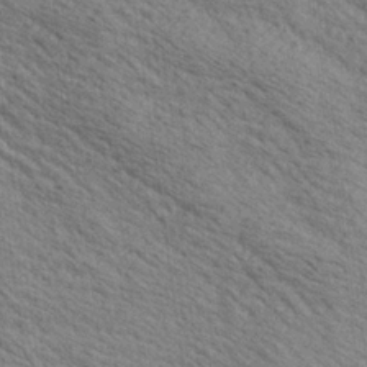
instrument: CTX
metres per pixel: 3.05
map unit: lAa
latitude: 19.2159
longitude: -139.7072
